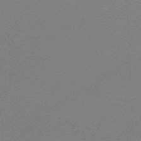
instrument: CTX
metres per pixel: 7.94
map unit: lHb
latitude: -46.0283
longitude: 63.7855
